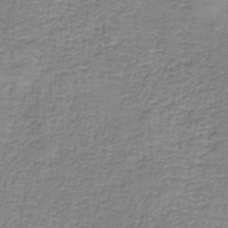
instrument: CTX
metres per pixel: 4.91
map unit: eAb
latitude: -37.0486
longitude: 52.7841
